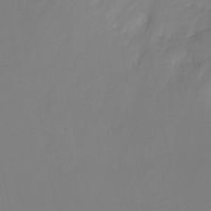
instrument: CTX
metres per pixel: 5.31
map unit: Ht
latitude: -17.2187
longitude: -46.3845
